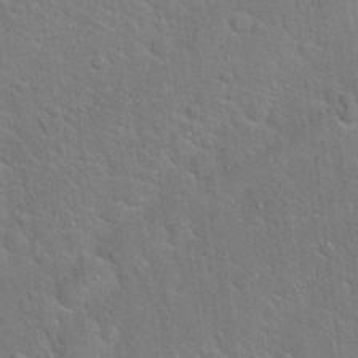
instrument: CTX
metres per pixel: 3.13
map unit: Hto
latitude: 18.6301
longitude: -51.0647
